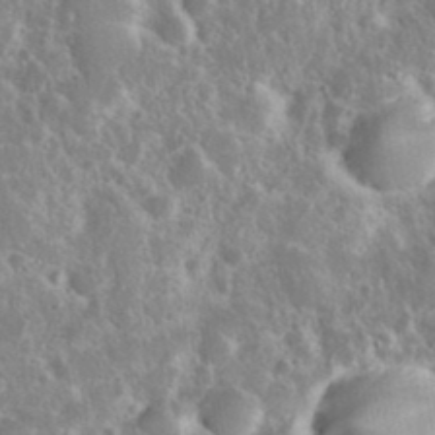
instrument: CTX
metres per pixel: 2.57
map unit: eHh
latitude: 37.0459
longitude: -60.7813
